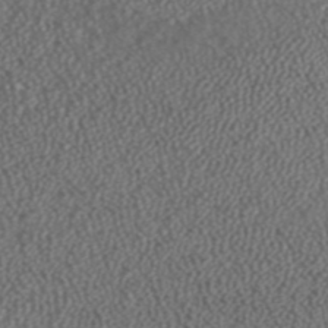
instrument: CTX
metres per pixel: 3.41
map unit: ANa
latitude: 42.4412
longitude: 23.8045
